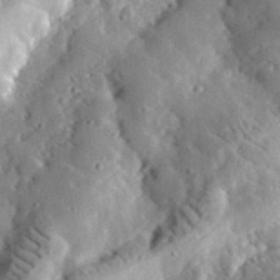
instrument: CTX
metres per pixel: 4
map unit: lHvf
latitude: 33.3293
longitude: -83.5182
